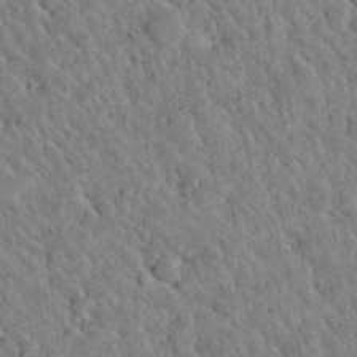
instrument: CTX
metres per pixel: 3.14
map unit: Hto
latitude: 36.0822
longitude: -50.6490
